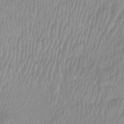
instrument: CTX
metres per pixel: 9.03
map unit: Htu
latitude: -8.7085
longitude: -74.5168
